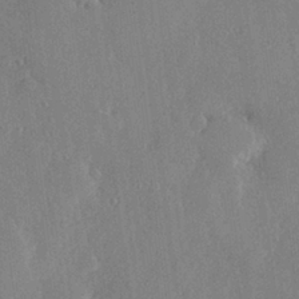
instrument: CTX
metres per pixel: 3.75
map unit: Hve
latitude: 28.6679
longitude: -91.6694
